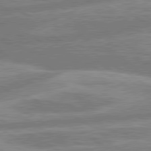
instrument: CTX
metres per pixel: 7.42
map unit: lApd
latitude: 80.2711
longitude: -165.2537
